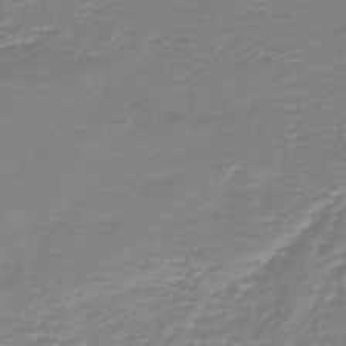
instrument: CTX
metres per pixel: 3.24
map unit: HNb
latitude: -46.5007
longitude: 52.0283
